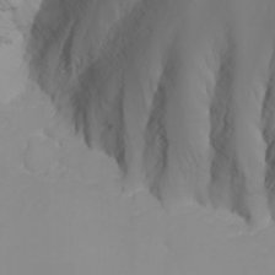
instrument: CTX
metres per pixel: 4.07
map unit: Nhu
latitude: -7.0864
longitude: -88.4601
